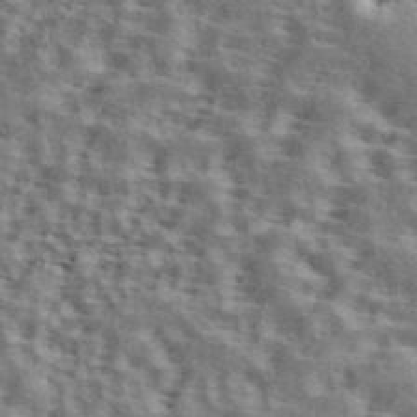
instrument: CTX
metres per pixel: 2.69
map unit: ANa
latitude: 43.1403
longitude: 46.5196
